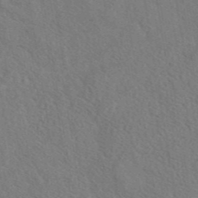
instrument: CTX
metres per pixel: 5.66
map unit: eAb
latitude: 42.1956
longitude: 111.1242
